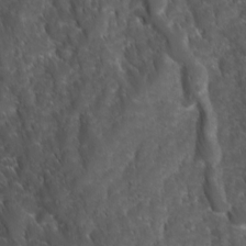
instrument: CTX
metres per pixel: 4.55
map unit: Ave
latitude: 15.8206
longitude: -132.4223
